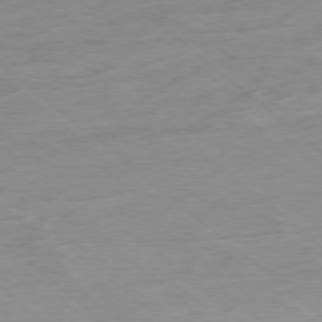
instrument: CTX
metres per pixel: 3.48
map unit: Hpe
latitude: -78.5384
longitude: -18.5168
